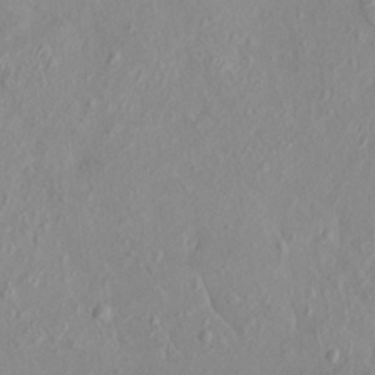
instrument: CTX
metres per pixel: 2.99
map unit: HNhu
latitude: 7.0647
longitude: -1.3292
